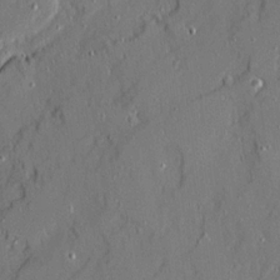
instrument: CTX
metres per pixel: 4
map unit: Ave
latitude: 21.0081
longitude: -128.2522
